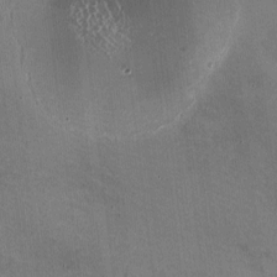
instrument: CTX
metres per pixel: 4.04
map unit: HNhu
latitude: -0.5196
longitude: -2.0255
